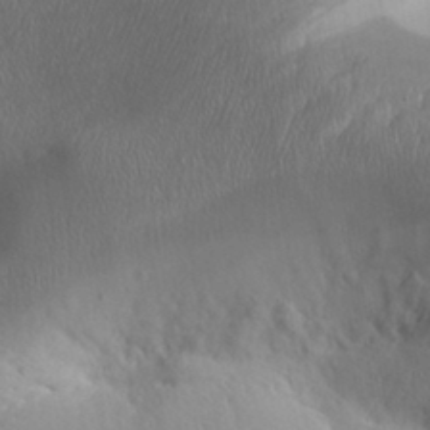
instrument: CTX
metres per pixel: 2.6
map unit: Aa
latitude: 32.6868
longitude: -141.2914
